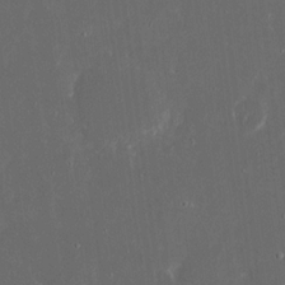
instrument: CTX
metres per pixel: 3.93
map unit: eHh
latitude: 17.4426
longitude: -73.3860
